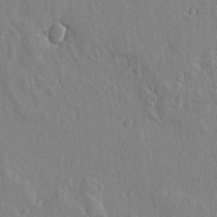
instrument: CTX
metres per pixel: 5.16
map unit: lHvf
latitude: 19.1781
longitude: -115.9150
